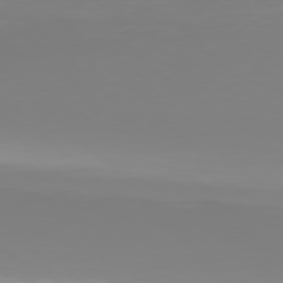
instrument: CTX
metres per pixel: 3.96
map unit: Hpe
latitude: 77.4426
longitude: -136.4412
